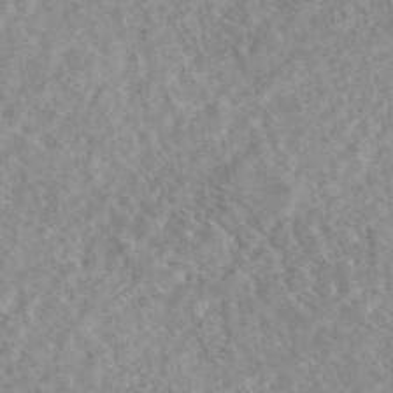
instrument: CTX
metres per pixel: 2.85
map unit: eAb
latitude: 44.6490
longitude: 115.8044
